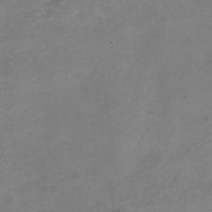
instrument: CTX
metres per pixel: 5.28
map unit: Nhe
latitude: -32.8030
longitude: -88.0444
